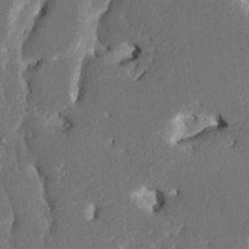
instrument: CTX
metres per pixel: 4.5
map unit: HNhu
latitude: 5.1970
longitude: -5.0647
